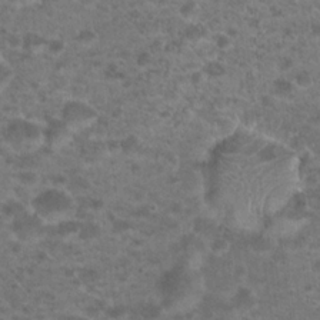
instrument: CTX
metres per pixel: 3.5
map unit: Hto
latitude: 19.2915
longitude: -41.0080
